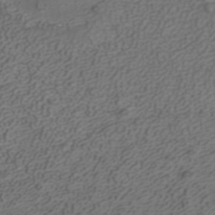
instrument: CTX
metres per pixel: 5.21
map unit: ANa
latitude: 42.3089
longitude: 27.9178
